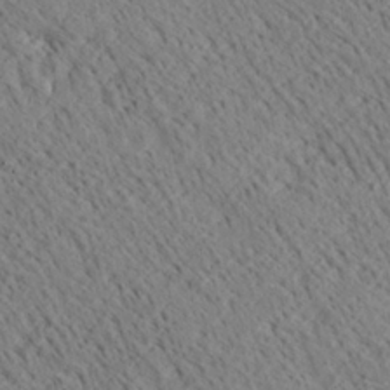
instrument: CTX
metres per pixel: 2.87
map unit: Ave
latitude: 20.4223
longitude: -140.1577
